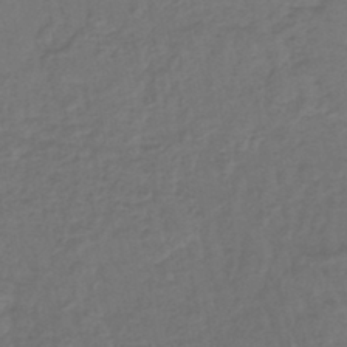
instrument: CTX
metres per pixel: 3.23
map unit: lHb
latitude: -43.1242
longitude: 64.3118
